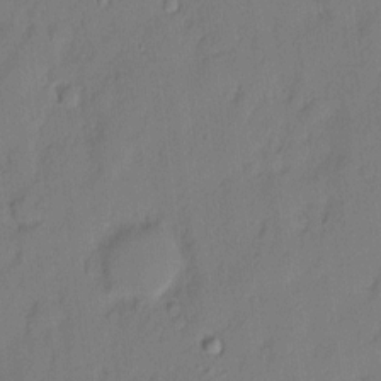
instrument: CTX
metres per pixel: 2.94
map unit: eHh
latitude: 3.5371
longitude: -77.2537
